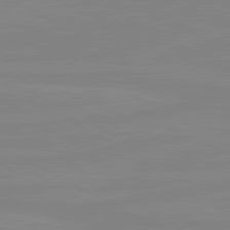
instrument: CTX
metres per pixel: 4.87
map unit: lApd
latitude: 80.8758
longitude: -176.6868
